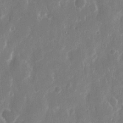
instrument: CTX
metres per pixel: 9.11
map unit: eHh
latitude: 12.9325
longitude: -71.9339
